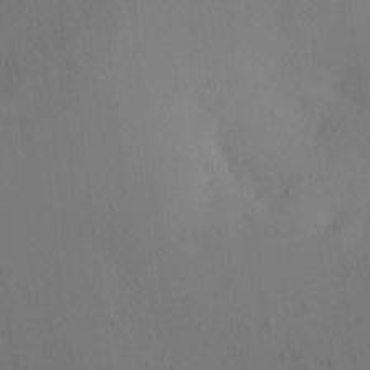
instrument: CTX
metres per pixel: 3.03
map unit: eHh
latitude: -0.7464
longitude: 17.4833
